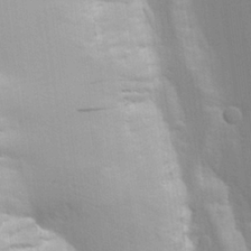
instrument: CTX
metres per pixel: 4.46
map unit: lHvf
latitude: 23.4426
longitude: 140.9919
